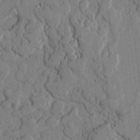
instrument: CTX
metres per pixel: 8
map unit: lHvf
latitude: 17.4049
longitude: -112.8569
